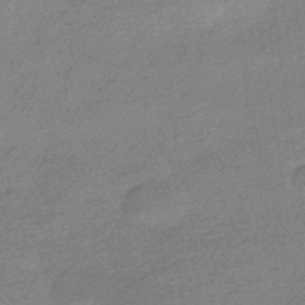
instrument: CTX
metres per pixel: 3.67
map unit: HNhu
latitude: -42.9541
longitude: 93.0297
